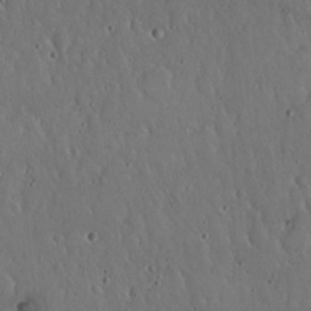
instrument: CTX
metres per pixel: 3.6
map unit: Hto
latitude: 18.1955
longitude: -59.7072
